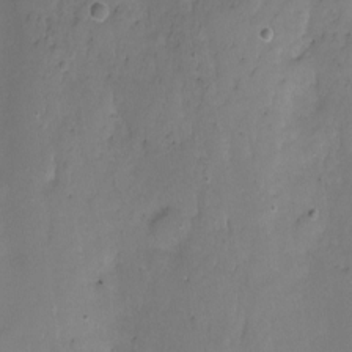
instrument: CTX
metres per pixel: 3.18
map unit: Nhu
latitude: -11.3888
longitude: -46.1200
